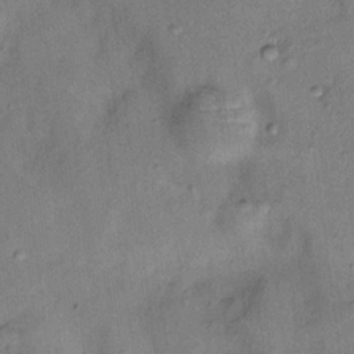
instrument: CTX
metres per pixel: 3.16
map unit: Nhu
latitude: 11.6883
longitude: -28.9136
